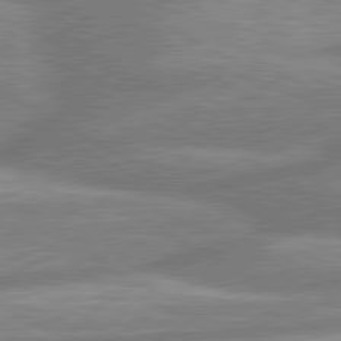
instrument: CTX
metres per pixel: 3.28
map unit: lApd
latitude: 80.4223
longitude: -166.4790
